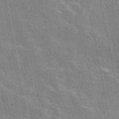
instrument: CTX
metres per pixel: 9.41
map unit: eAb
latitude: 49.1214
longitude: 116.2361
